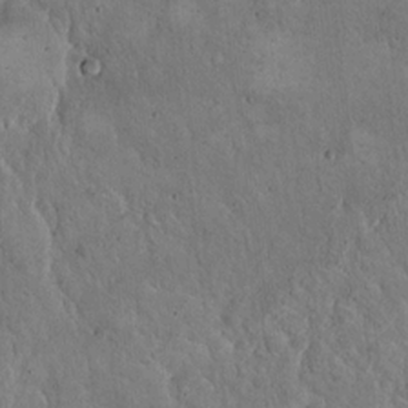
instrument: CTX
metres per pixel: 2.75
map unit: Hto
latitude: 16.7246
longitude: -59.8772
